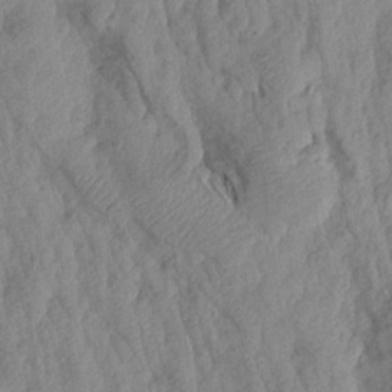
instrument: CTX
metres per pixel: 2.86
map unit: Aa
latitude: 18.9136
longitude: -146.5357
